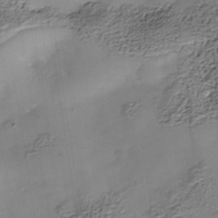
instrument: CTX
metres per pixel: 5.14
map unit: Nhe
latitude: -38.8030
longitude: -117.2726
